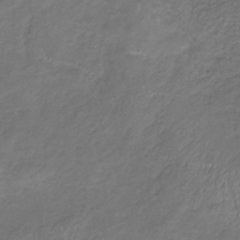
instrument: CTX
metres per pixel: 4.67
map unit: lHb
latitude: -39.0487
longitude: 73.3132
